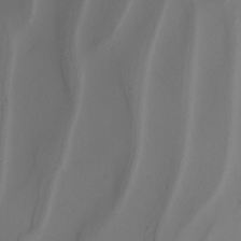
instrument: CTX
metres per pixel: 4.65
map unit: Nhu
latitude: -5.4076
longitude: -94.9514
